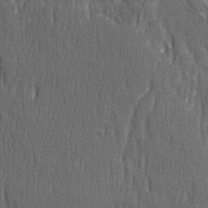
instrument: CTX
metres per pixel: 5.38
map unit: Ave
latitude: 22.4412
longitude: -134.4223
